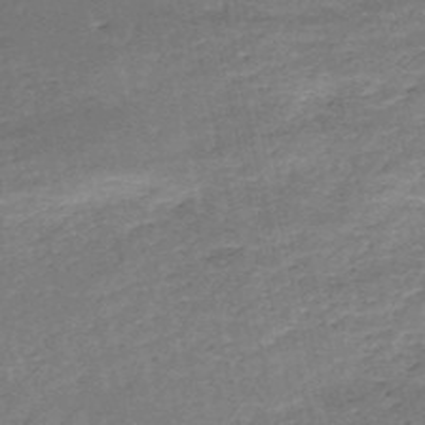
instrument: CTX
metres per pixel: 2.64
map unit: HNb
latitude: -51.5021
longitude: -40.7624
